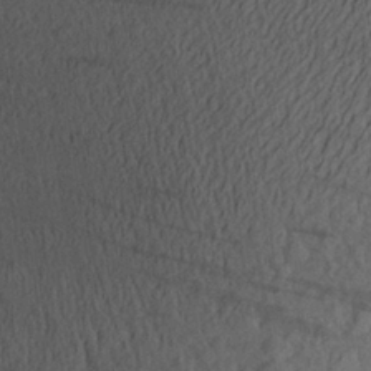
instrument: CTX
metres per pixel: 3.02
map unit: Aa
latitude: 26.2523
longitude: -145.3293
